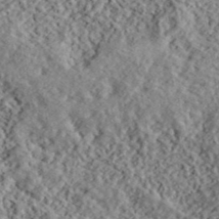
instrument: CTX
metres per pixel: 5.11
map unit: lHvf
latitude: 40.4789
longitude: -88.0633
